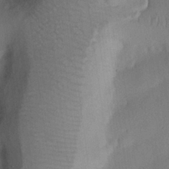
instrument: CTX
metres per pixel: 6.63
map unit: eHh
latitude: 25.1403
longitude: -68.7246
